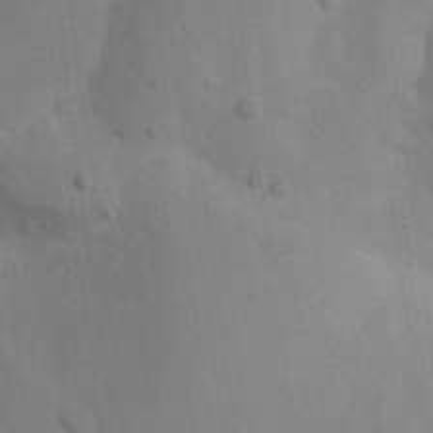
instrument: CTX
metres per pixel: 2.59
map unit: Nhu
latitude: 20.0633
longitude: -73.4238
